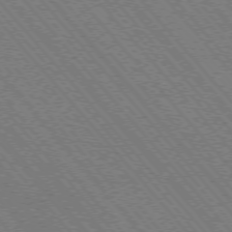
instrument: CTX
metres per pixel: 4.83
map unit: Hpe
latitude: -75.8612
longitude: -12.9514
